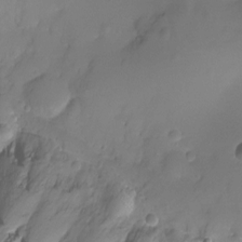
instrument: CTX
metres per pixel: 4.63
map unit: Ht
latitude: -9.7478
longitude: -35.8016
